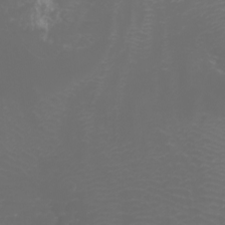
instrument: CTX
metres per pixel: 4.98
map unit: Htu
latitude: -7.3131
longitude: -73.8206
